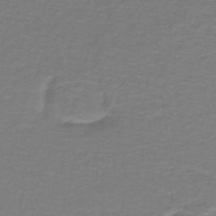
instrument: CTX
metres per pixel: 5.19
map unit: lHb
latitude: -42.5762
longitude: 56.6707
